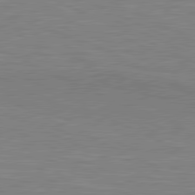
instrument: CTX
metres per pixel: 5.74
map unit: lApd
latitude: 81.1403
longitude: -170.3656
